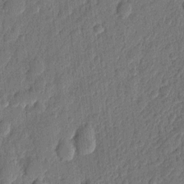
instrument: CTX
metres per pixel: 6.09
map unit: eHh
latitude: 7.3482
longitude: -73.8395
